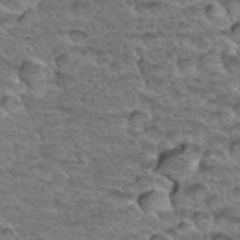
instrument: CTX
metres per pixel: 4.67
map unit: Hto
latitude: 34.8380
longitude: -45.2915
